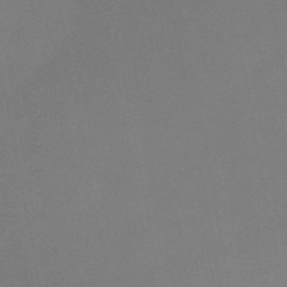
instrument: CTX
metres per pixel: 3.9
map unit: HNb
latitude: -51.9556
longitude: -42.6680
